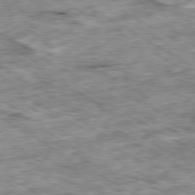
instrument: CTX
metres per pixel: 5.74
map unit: Ap
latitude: -80.5007
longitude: -90.6679
